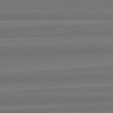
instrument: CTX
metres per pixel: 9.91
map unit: lApd
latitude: 82.8757
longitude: 168.4062
